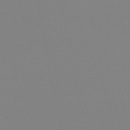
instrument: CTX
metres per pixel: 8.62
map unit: lHb
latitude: -48.9164
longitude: 69.8989
